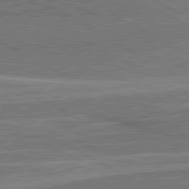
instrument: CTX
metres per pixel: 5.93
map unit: lApd
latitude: 81.0080
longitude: 142.0661
